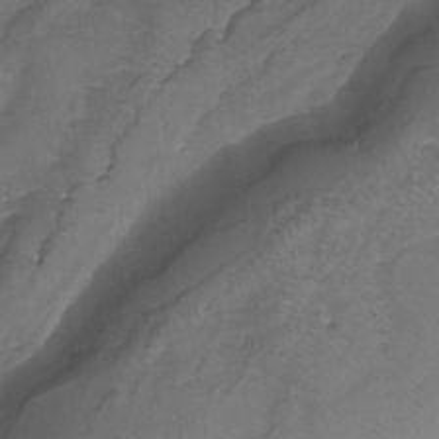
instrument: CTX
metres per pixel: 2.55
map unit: Nhu
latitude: -9.8422
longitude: -76.8758
